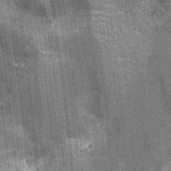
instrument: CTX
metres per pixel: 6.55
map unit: Nhu
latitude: -12.1606
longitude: -22.2711
